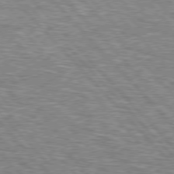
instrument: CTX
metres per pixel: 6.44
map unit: lApd
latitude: 76.3278
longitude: -75.1592
